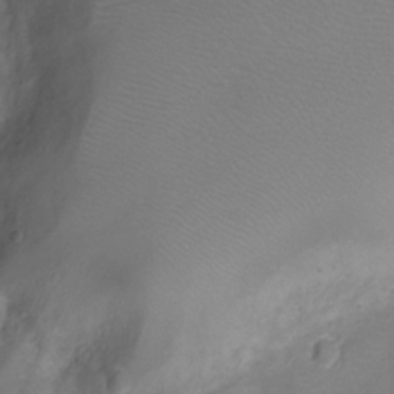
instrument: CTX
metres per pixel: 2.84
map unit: Ht
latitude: -6.3873
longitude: -19.5560
